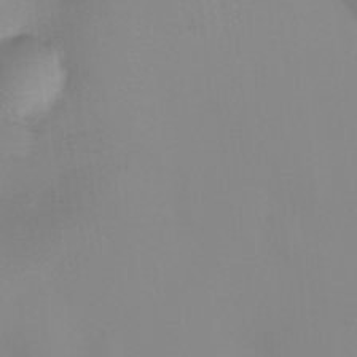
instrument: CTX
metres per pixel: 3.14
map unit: HNhu
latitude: 7.0458
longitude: 13.8045
